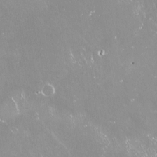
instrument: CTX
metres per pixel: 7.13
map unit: Nve
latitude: -18.0283
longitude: -59.7828
